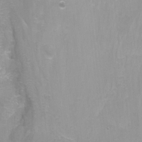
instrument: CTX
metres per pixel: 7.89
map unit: Nhu
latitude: -7.2943
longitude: -51.3481
